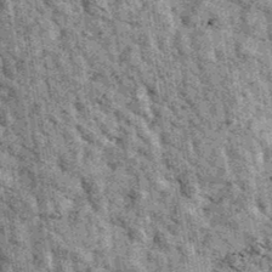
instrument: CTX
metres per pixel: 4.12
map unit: Ave
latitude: 40.4223
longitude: -107.4993
